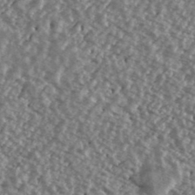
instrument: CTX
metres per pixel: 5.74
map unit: Ave
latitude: 40.0255
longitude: -111.5749
